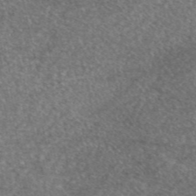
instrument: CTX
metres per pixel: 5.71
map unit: eAb
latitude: 46.9514
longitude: 107.5210
